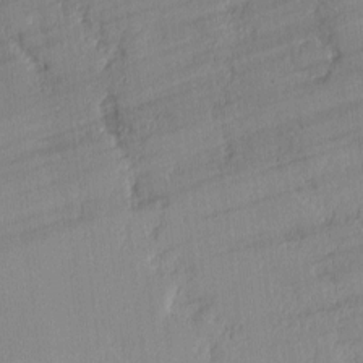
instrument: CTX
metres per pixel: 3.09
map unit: lAvf
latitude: -1.6155
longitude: -108.0444
